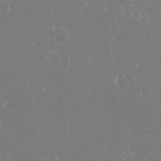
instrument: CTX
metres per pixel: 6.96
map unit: Nhu
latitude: -25.3510
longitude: -72.1956
